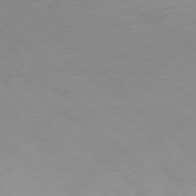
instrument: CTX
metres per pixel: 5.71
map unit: Ap
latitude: -76.2928
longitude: -76.7246
